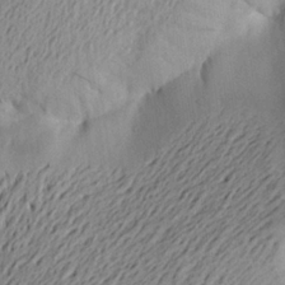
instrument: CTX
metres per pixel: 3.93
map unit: Aa
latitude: 23.2348
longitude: -149.7072
